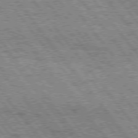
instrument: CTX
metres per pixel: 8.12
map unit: Hpe
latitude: 75.9528
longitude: -149.2915
